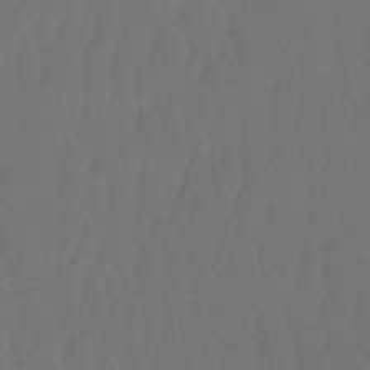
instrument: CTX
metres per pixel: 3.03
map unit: eHb
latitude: -51.0864
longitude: 77.3510
